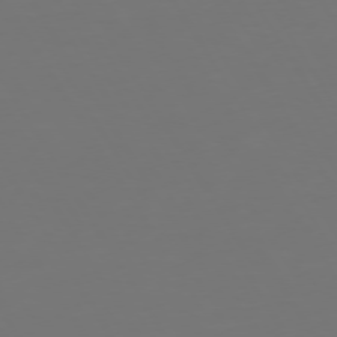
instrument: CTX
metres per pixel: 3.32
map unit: Hpe
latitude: 73.3104
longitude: -122.0822
